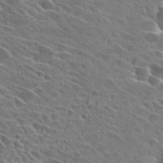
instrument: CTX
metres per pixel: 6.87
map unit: Hto
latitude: 27.8395
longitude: -43.1403
